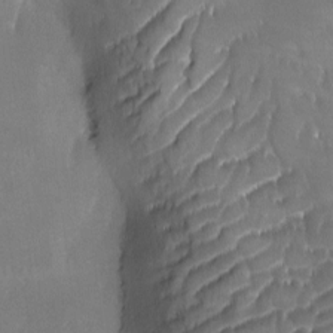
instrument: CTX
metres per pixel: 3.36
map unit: lAa
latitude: -6.7274
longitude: -122.1200
